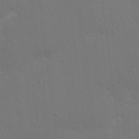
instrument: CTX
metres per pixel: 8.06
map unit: Nhu
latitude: 22.6112
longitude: -73.0081
